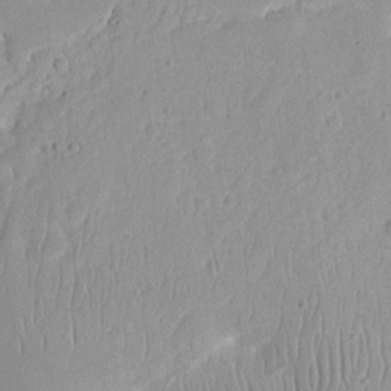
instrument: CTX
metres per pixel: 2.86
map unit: Nhu
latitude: 13.0270
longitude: -73.4427
